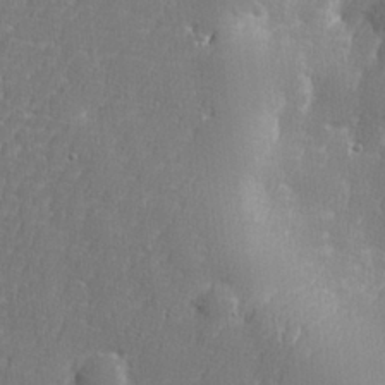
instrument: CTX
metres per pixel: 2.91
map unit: lHvf
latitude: 24.4034
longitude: 141.3321
